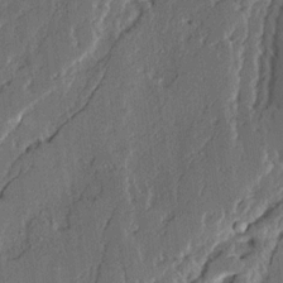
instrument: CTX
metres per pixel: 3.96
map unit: Ave
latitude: 14.3846
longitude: -136.7435
